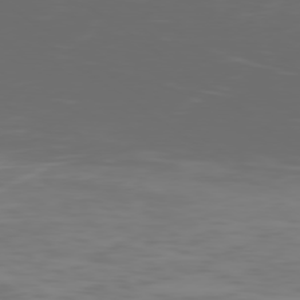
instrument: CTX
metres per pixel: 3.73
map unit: Ap
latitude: -79.1620
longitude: -103.6505
